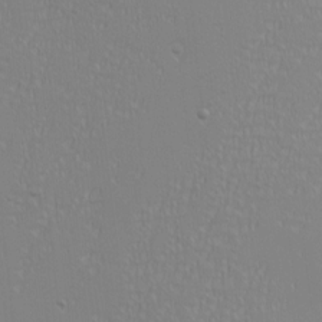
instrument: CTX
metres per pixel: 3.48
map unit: eHh
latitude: -6.5007
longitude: -83.4426
